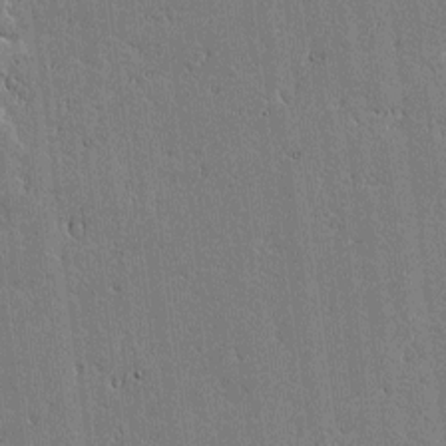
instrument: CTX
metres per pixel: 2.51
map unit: lAvf
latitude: -1.0109
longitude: -105.8017
